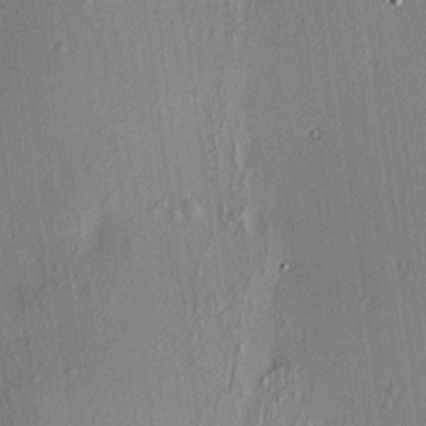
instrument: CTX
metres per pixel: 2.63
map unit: HNhu
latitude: 7.5938
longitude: 12.8975
